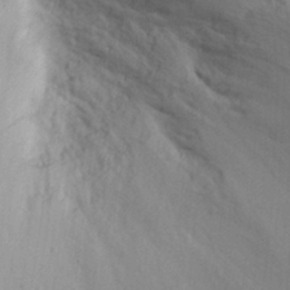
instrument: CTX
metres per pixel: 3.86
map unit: Nhu
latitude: 18.6868
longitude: -76.2900
